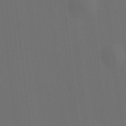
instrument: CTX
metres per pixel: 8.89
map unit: HNhu
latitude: 10.7246
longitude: 10.4818
